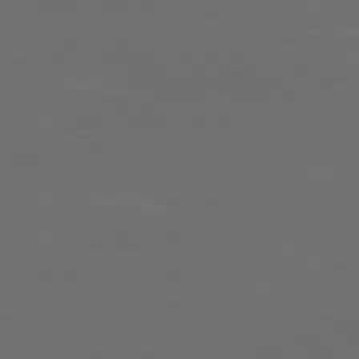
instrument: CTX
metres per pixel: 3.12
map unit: lApd
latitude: 80.2522
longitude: -115.3859
